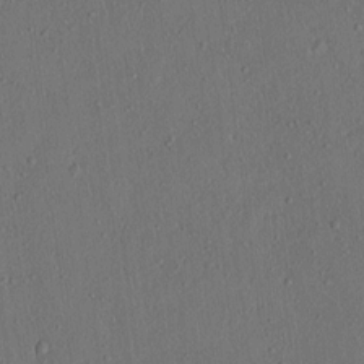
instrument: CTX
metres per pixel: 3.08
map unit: lAvf
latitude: 7.8394
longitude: 168.1227
